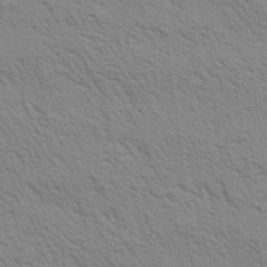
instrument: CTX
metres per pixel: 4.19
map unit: Ave
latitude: 20.1767
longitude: -140.4034
